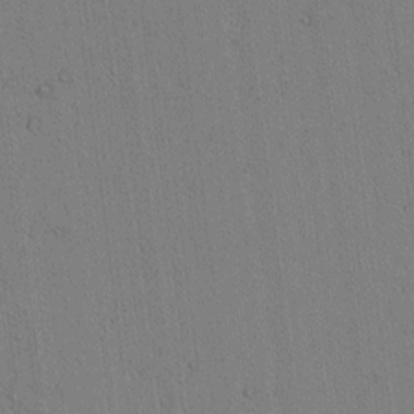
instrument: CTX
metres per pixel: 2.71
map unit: lAvf
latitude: 7.8394
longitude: 168.7463
